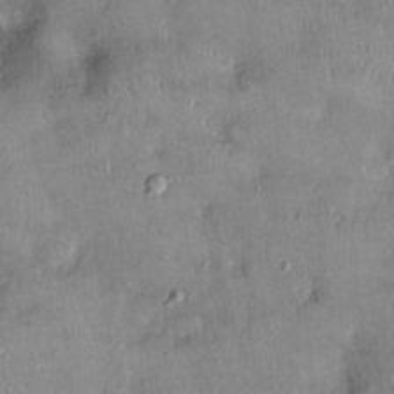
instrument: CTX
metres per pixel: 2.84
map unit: Ht
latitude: -4.1794
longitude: -14.9892
